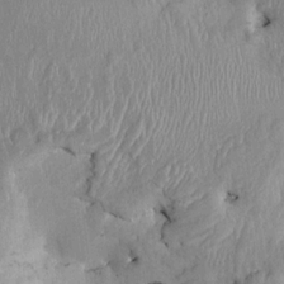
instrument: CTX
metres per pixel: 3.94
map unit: HNhu
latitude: 4.4412
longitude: -6.2522
